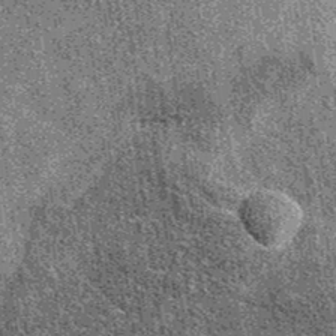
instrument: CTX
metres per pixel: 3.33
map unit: eAb
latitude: 37.0458
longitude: 107.9178
